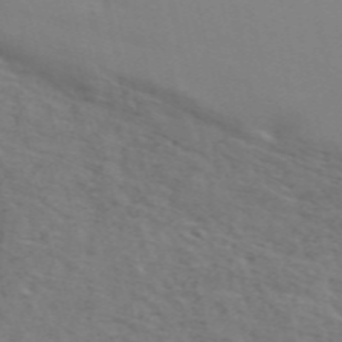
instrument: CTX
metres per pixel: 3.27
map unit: ANa
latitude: 50.1955
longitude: -81.6883
